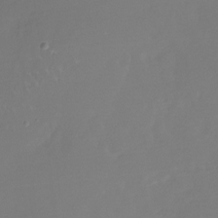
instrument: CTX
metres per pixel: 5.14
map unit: Nhu
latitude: -27.5588
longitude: -79.1403
